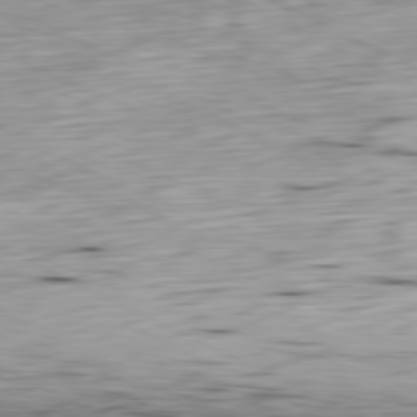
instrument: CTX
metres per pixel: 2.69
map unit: Ap
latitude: -81.1620
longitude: -70.1200
